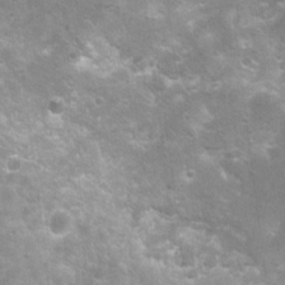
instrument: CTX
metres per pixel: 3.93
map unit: Nhu
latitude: 8.4223
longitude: -21.8584
